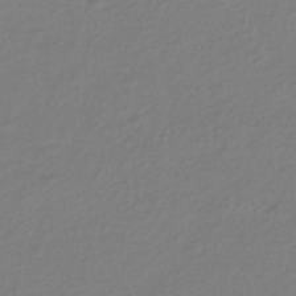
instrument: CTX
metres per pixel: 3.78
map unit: HNhu
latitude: -42.8408
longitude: 96.9164
